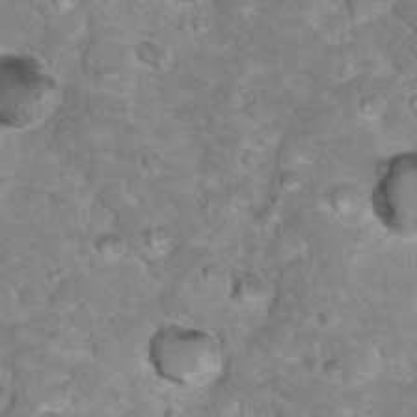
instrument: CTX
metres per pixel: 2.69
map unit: Hto
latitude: 18.5545
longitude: -36.0444
